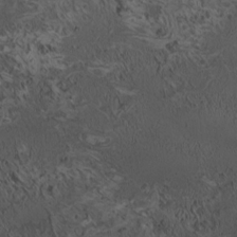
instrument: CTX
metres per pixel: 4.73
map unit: HNhu
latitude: 5.7072
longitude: 13.5777
